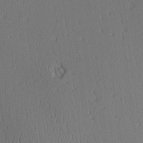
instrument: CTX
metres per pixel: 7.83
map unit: Ave
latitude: 2.3467
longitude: -115.1025
